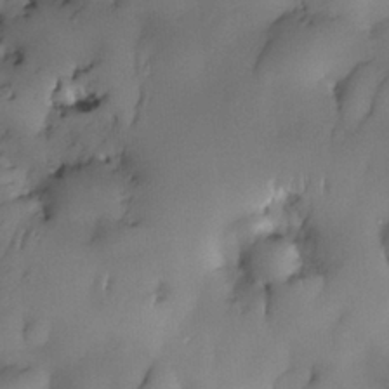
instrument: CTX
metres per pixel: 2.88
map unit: eHh
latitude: -22.6141
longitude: 15.8801
